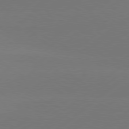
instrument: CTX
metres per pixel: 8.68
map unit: Hpe
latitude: 78.3468
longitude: -131.4805
